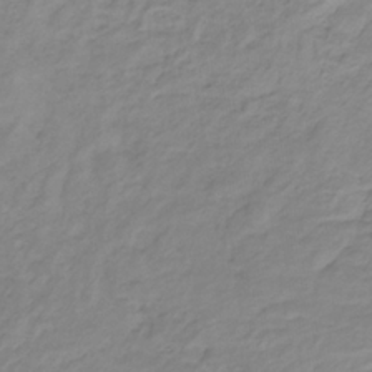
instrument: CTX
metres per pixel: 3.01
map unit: lHb
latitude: -31.4832
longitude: 65.7856
